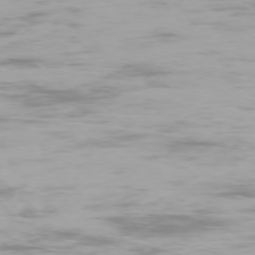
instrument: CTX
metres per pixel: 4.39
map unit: Ap
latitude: -75.9745
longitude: -75.4426
